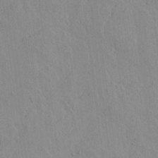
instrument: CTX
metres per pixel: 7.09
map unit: lAvf
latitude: 15.4994
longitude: -125.4804
